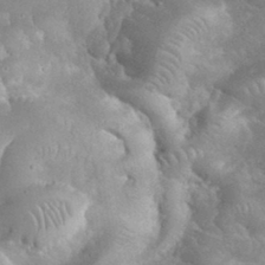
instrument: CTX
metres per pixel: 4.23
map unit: eHh
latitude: 34.2900
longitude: -64.1956
